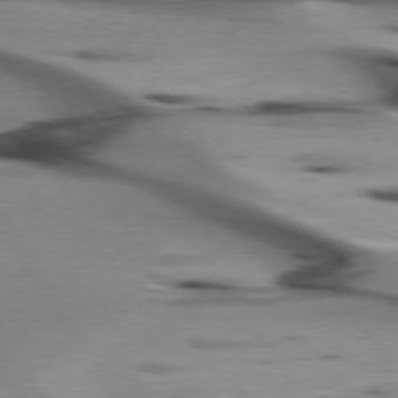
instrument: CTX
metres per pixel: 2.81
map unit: lApd
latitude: 75.5560
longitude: -66.2144
